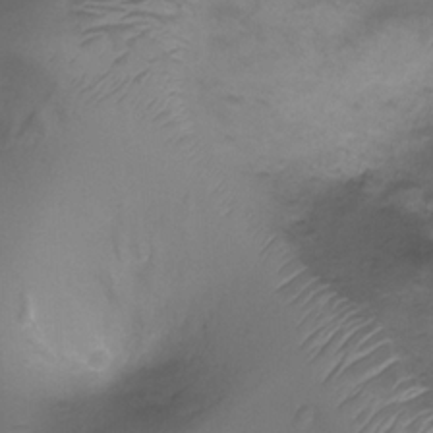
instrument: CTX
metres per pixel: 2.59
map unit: Ht
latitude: 4.2522
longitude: -20.3278
